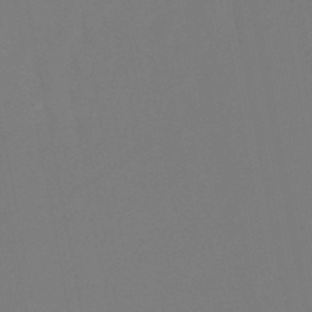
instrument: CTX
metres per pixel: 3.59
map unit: lHb
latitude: -46.8975
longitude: 74.8597
